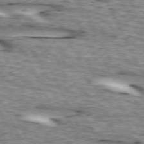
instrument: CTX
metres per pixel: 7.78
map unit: lApd
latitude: 73.1781
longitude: -54.9136
